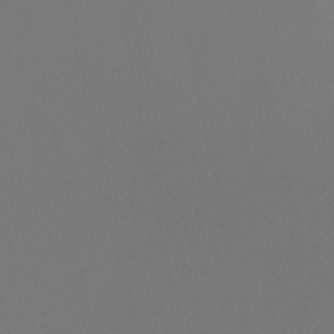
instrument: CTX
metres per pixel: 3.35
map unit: eHh
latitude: -52.2172
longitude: -25.3103
